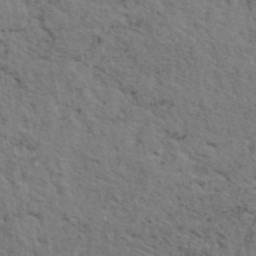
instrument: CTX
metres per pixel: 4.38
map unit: eAb
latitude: 44.8758
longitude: 113.3321
